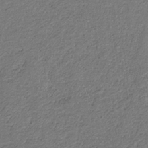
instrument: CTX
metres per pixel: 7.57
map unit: eHb
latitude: -30.7274
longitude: 68.8030
